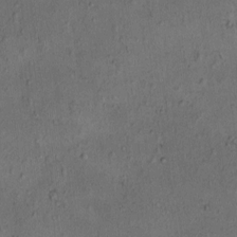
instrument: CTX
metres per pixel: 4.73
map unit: eHh
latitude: -0.6519
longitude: 18.8408
